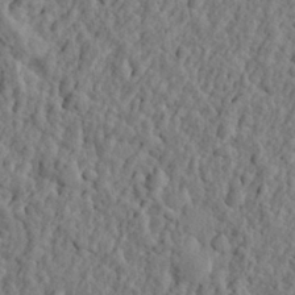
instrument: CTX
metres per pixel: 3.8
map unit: eHh
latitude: 27.0459
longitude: -77.8772
